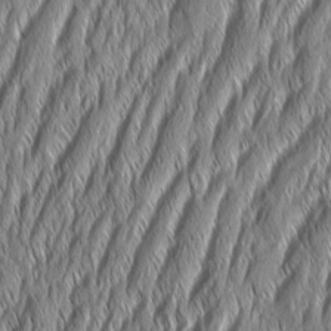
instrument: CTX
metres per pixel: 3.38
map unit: Aa
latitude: 7.3671
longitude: -130.5735
